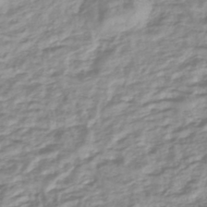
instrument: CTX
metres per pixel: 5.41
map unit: lHb
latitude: -44.8975
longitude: 75.8612
